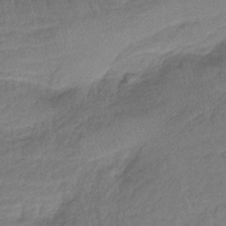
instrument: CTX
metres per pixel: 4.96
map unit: HNb
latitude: -36.3117
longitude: 56.8219
